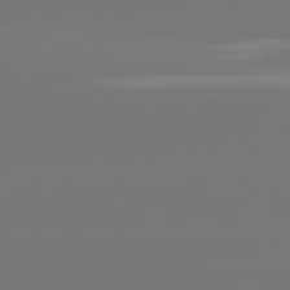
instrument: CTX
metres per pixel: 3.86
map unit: lApd
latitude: 81.5749
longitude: -150.8191
